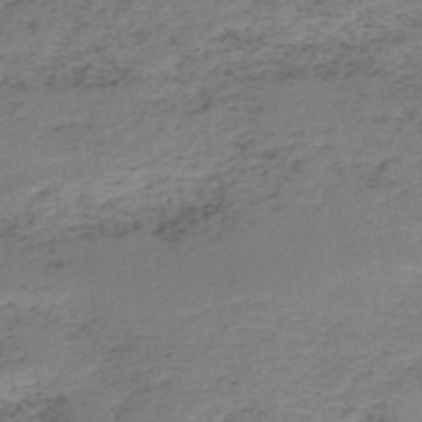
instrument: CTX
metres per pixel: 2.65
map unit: HNb
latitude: -51.9367
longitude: -52.8758
